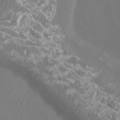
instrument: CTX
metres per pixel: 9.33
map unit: Ht
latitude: 1.6505
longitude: -20.1767
